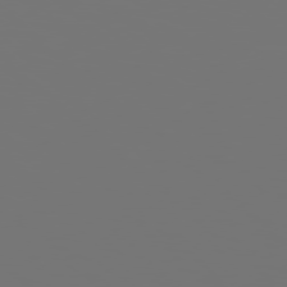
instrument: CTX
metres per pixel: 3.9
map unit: Hpe
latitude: 78.1767
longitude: -177.4237
